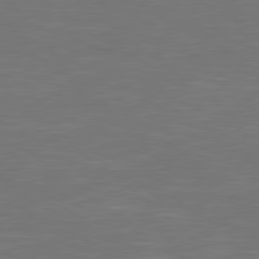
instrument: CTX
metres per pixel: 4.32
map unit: Hpe
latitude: 78.4412
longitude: -126.2901
